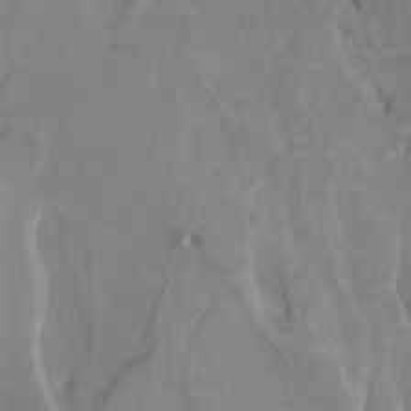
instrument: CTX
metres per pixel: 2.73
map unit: Htu
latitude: -5.4076
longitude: 138.3873
